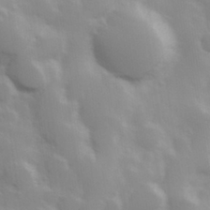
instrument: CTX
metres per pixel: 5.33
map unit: Hve
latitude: 30.8569
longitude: 150.4440
